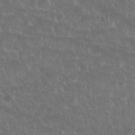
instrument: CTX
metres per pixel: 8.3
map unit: Nhu
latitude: 26.5357
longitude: -51.2726
